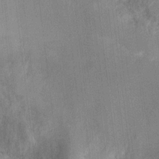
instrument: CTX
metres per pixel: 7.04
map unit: Nhu
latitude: 3.9528
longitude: -16.5923
